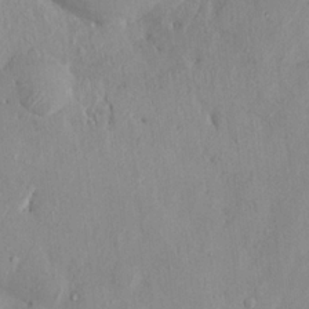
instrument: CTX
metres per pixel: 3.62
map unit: HNhu
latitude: 6.5924
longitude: -2.7435
